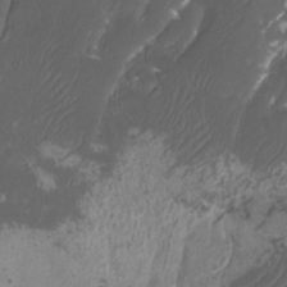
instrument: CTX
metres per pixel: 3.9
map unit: Htu
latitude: -11.4643
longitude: -74.1011
